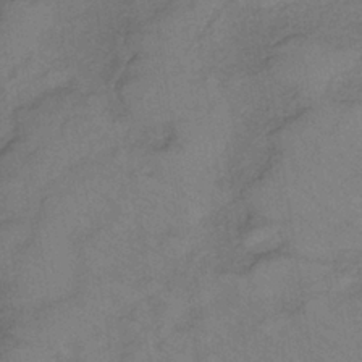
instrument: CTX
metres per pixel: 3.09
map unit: lHb
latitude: -37.1242
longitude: 71.1620
